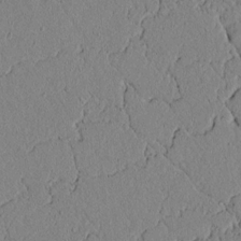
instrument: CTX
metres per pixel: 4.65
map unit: lAvf
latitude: 5.4615
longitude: 166.7085
